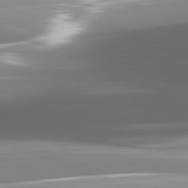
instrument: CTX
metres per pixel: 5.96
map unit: lApd
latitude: 82.2144
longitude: -147.2915
